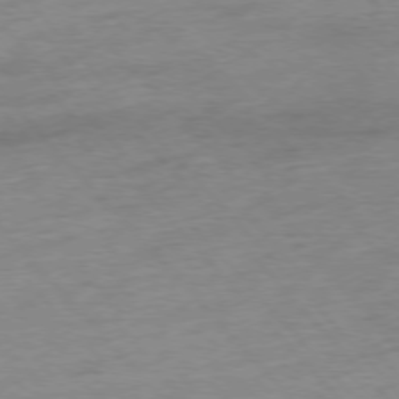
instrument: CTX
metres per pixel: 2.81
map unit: Hpe
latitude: -76.9542
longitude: -15.0081
